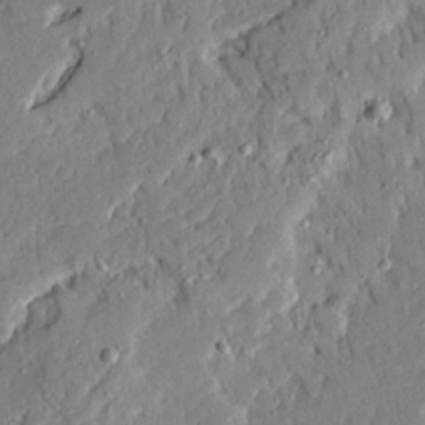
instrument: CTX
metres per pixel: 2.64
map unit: Ave
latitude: 22.5924
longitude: -129.4426
